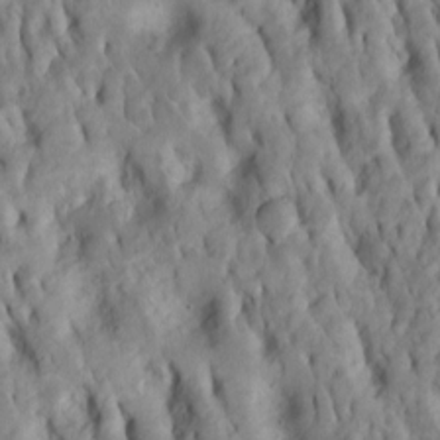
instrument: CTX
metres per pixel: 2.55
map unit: Htu
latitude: -8.2361
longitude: 145.3888
